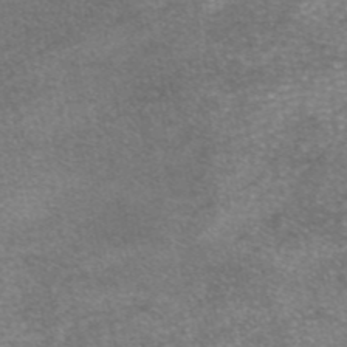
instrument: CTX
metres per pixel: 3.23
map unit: eAb
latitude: 46.0444
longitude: 104.7652
